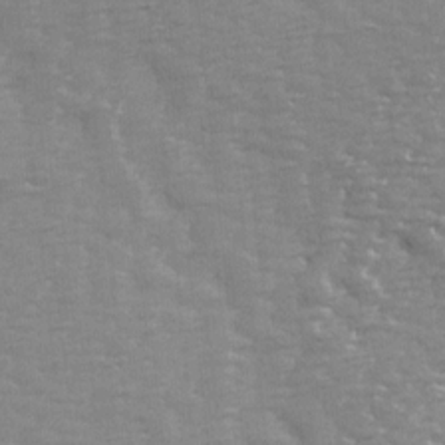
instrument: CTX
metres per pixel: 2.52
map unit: Ave
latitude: 14.0633
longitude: -105.0270
